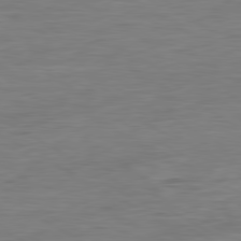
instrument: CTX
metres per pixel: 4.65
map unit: Ap
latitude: -81.1431
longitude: -78.7058
